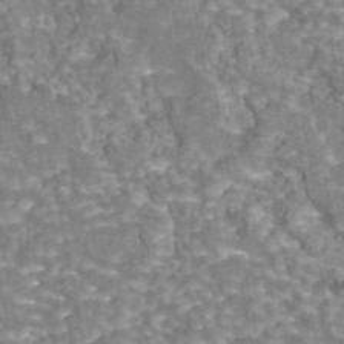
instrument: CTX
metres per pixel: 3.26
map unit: eAb
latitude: 44.1389
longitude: 105.7288
